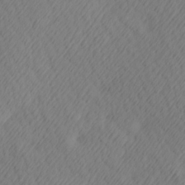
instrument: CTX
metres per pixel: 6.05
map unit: Hve
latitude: 13.3860
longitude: -91.5749
